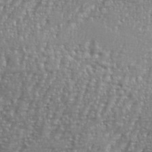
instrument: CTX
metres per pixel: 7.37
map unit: eHh
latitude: 35.1781
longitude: -133.8394
